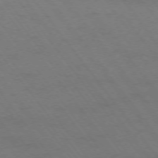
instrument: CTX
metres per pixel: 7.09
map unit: Ap
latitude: -74.9731
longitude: -69.8961
